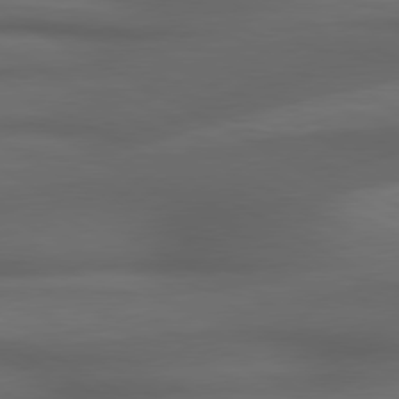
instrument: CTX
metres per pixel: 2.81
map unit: lApd
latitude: 79.1592
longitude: -119.3104
